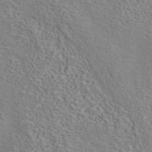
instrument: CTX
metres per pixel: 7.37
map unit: ANa
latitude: 42.1011
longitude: 16.6897
